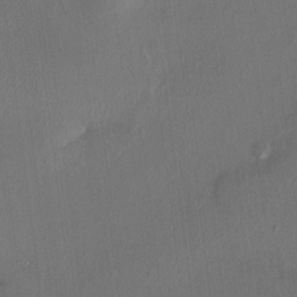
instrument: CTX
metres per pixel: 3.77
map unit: HNhu
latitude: 6.1011
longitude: 7.0864
